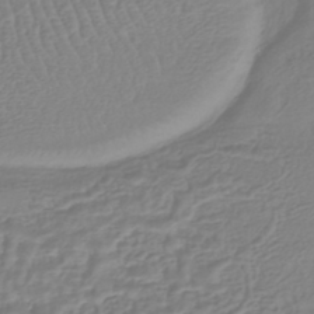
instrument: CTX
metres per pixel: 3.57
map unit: HNhu
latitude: -44.0472
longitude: 105.1431
